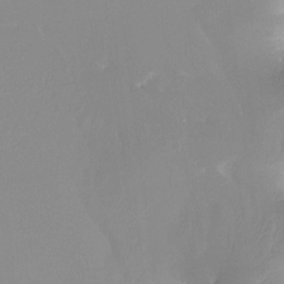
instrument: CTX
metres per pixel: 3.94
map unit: Htu
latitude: -13.2187
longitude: -49.7450
